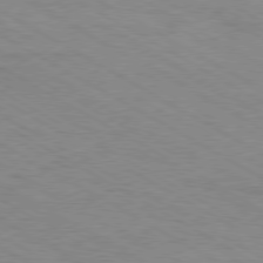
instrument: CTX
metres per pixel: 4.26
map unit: Hpe
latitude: -80.4629
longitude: 17.1809
